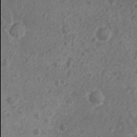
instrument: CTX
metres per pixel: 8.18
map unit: Nhu
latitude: 6.2145
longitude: -17.9906
